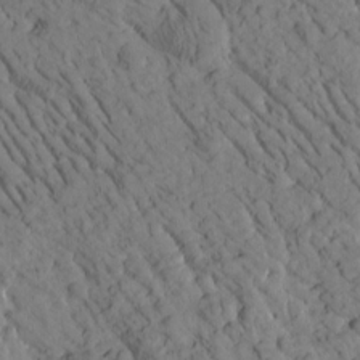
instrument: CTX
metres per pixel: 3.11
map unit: Htu
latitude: -1.8612
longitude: 174.4062
